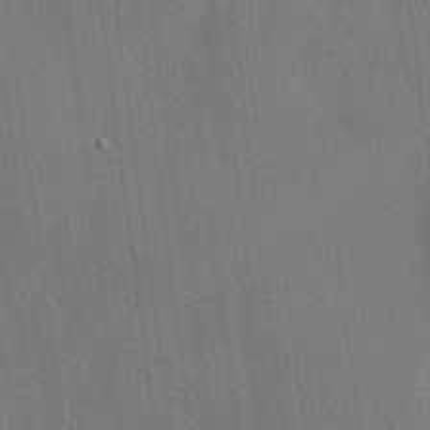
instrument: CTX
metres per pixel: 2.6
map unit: HNhu
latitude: 12.6869
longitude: 10.0283
